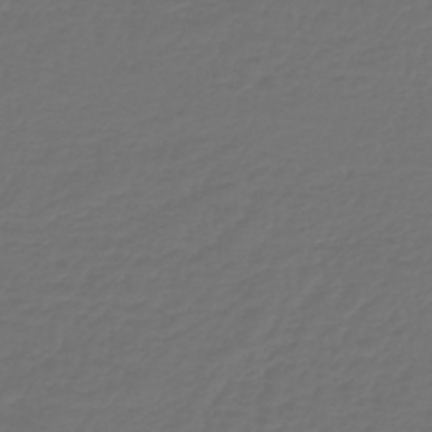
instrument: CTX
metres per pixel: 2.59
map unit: lHb
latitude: -43.4265
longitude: 60.6707
